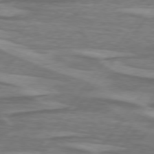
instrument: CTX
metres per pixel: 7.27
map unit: lApd
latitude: 75.0836
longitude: -78.8758
